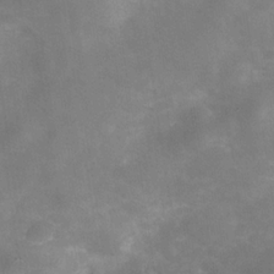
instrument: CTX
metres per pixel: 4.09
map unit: Hve
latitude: -31.7666
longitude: 93.7855
